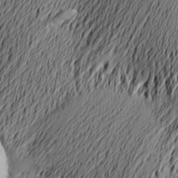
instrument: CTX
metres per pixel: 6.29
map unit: Nve
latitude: -9.2565
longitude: 173.7100
